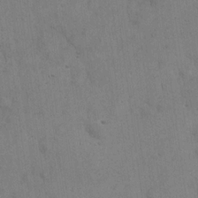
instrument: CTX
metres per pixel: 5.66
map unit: eHh
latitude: 20.7813
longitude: -59.2348
